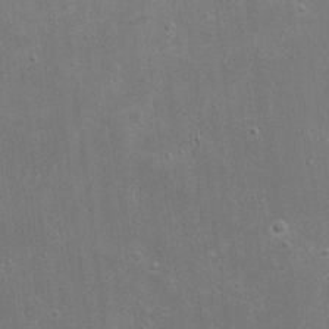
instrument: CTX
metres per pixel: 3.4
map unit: eHh
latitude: 20.9892
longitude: -68.3090
